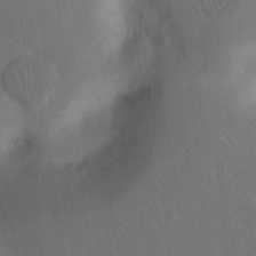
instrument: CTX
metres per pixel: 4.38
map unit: eHh
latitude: 23.7638
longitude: -70.6301
